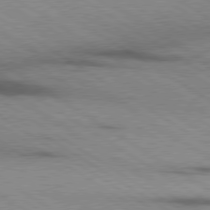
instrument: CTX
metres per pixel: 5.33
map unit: lApd
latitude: 79.5371
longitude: 167.8044
